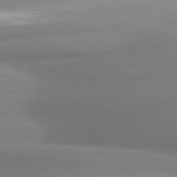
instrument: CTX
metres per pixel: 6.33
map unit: lApd
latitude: 81.0269
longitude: 177.3510
